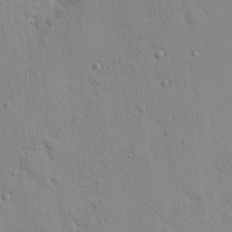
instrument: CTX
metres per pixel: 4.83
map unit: Nhu
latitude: 16.0822
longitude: -78.9325
